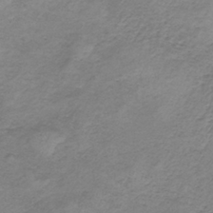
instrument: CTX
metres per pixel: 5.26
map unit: HNb
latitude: -34.7085
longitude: 56.4629
